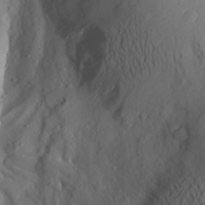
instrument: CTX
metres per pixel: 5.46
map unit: Aa
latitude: 26.4790
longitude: -146.8002
